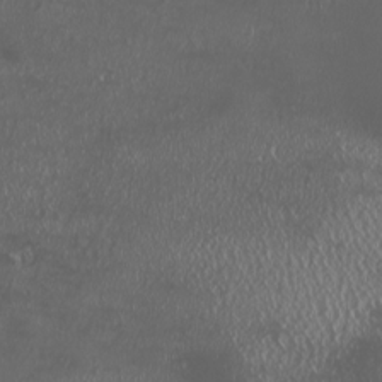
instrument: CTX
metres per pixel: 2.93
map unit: HNhu
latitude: -2.2739
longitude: 11.4643
